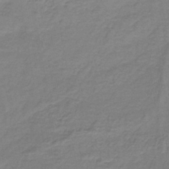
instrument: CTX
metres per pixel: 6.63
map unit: lHb
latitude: -40.1983
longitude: 61.9178
